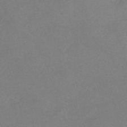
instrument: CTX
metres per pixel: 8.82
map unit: lHb
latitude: -43.1431
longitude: 73.6344
